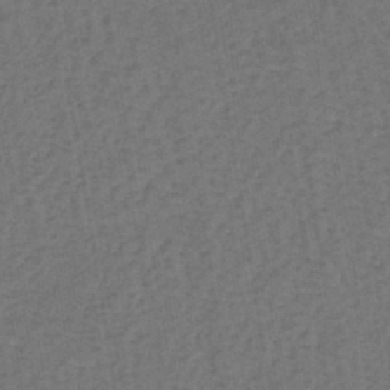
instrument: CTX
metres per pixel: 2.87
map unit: lHb
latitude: -39.4832
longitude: 63.4076
